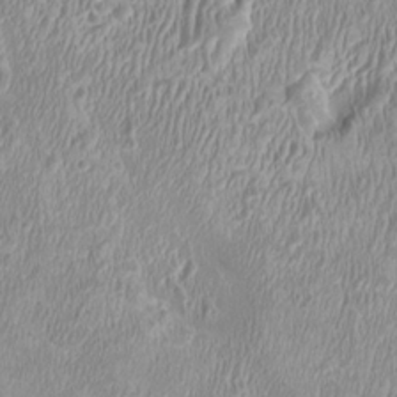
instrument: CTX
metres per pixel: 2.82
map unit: HNhu
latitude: 2.3656
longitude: -2.8380
